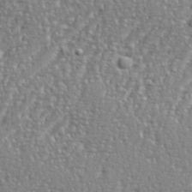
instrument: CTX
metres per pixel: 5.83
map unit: eHh
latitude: 35.0647
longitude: -134.0255
